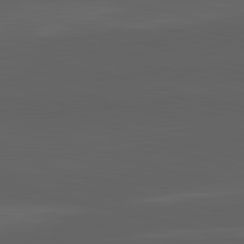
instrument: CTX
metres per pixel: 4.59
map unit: lApd
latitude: 83.7449
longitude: -132.1956
